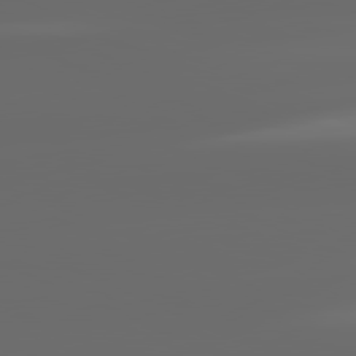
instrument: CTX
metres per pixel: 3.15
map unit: lApd
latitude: 81.3104
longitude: -144.1011
